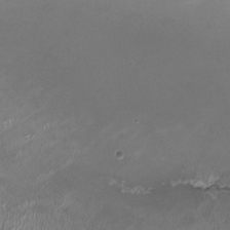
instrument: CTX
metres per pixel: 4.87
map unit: HNhu
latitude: -0.1795
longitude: -2.7624
